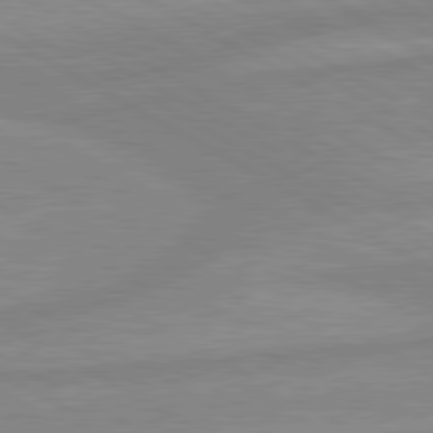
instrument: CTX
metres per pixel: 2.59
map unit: lApd
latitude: 80.3467
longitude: -168.4790
